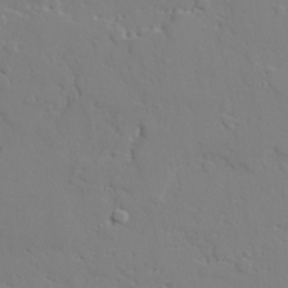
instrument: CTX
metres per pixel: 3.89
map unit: lAvf
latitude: 27.7072
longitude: -108.3467
